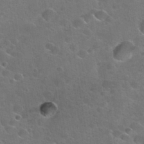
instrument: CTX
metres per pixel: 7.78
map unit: Nhu
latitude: 31.4427
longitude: -53.5371
